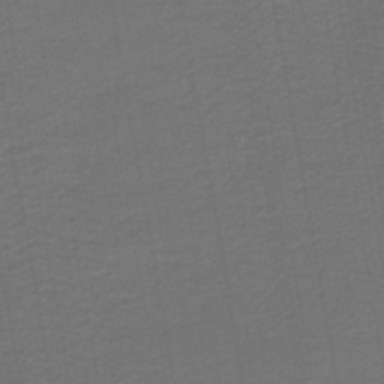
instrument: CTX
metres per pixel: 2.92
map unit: HNb
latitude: -43.7288
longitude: 51.8422
